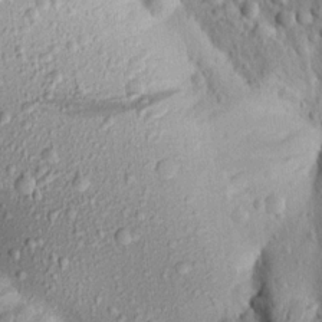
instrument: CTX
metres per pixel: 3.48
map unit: Aa
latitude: 16.5924
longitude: -144.4034
